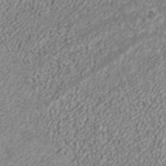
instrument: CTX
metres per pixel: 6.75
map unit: ANa
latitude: 42.2145
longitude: 28.7274
